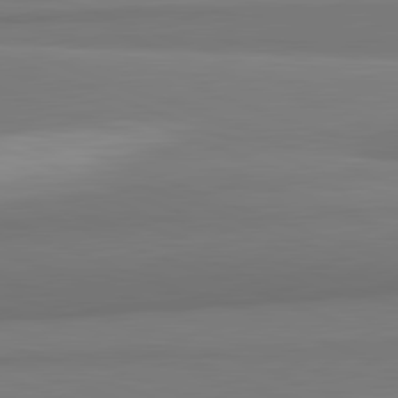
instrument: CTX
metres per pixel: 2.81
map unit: lApd
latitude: 82.2900
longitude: 170.4440
